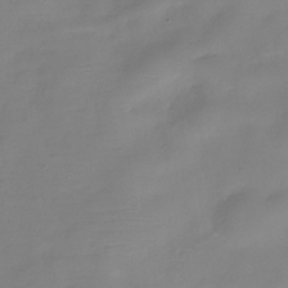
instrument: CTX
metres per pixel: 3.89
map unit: Hve
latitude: -32.1417
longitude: 93.4643
